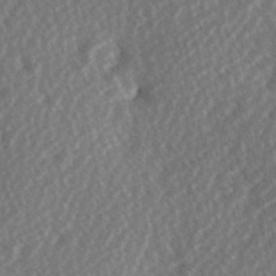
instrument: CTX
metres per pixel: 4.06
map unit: Hve
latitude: 1.7638
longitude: -123.7827
